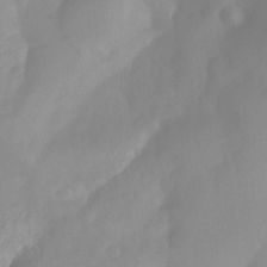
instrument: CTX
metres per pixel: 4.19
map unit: Aa
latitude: -13.5588
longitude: -59.1781
